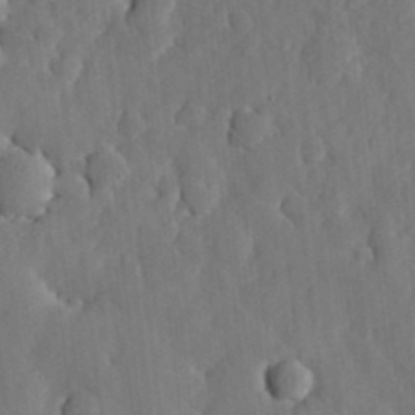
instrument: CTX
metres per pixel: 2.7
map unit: lHvf
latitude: 18.5168
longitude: -113.1970
